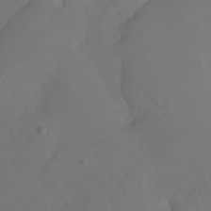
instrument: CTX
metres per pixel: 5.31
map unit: Nhu
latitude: -7.1242
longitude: -83.0647
